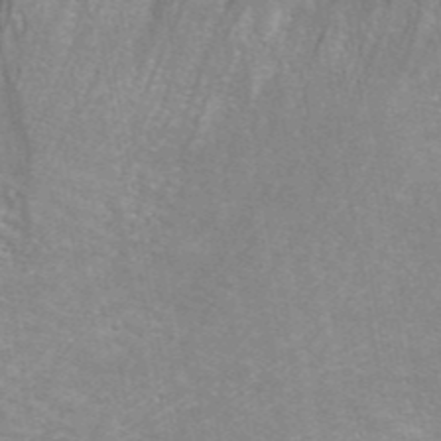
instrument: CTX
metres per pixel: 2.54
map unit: eAb
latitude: 43.1214
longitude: 106.2929
